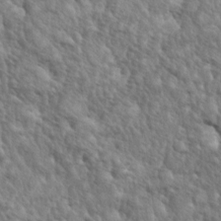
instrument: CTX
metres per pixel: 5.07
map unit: lAa
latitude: -5.1242
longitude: -125.5938
